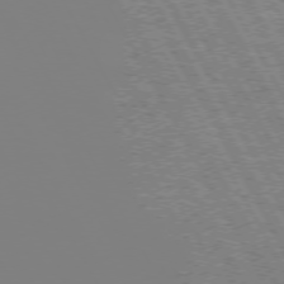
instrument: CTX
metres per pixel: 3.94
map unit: Hpe
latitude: 72.2334
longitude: -125.5371
